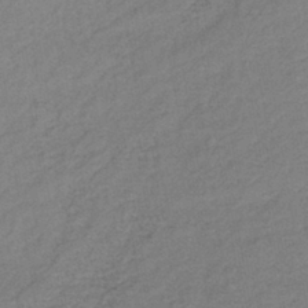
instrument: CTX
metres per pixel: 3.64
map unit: eHb
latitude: -40.4629
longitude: 79.3887
